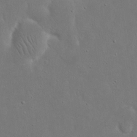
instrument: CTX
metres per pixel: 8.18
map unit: eHh
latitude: 18.0255
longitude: -71.5560
